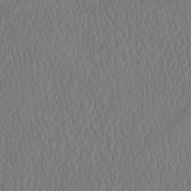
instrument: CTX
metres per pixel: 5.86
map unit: eHh
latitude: -3.4832
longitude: 16.2362
